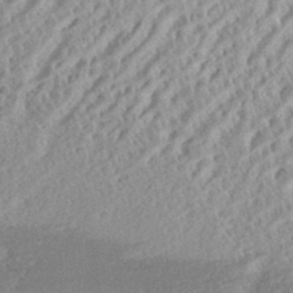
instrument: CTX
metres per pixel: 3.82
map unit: eHh
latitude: 35.0269
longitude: -133.0081
